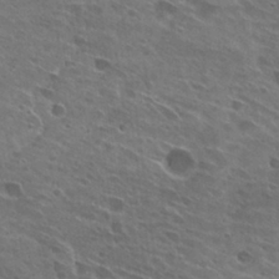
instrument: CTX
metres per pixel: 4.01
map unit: Hto
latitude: 27.8961
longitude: -44.7057
